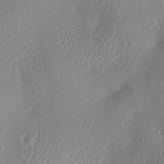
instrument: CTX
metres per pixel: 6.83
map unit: Aa
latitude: 29.0836
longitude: -135.6505
